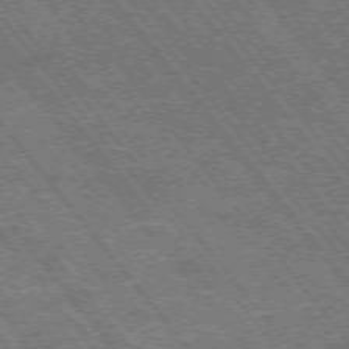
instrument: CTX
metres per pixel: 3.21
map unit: Hpe
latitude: -75.4833
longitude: -16.6868
